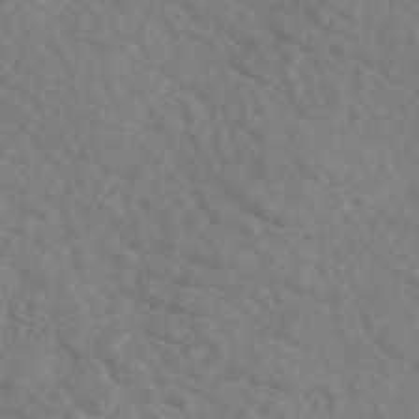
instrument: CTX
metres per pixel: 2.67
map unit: eAb
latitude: 50.1766
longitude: 117.4643
